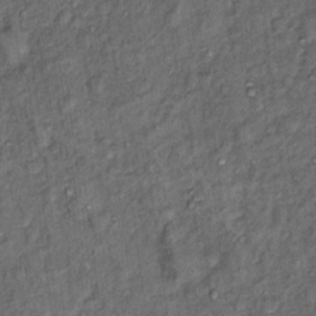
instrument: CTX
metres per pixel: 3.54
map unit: Hto
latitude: 14.1011
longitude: -34.4601
